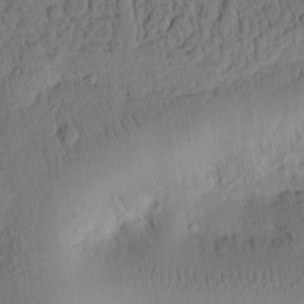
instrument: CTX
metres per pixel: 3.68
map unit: Ht
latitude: 7.9339
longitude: -76.2144
